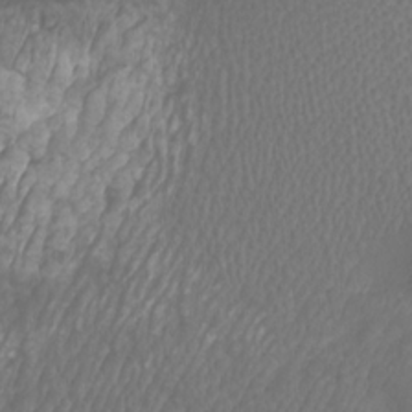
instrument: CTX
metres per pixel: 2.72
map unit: Htu
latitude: -9.8989
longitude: -73.9150
